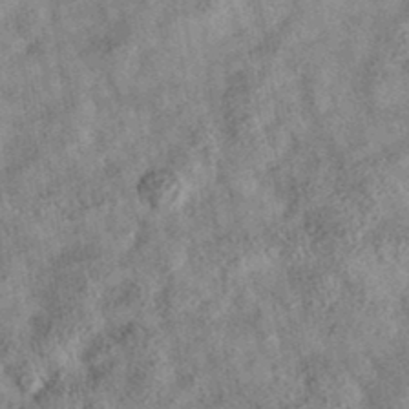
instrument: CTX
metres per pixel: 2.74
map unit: eAb
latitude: 35.8205
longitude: 115.3887
